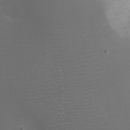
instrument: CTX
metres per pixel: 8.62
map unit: Nhu
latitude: -7.2565
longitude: -74.9514
